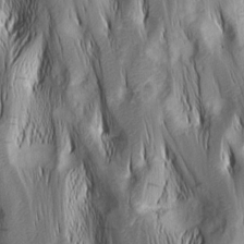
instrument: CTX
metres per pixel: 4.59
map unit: Nhu
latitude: -4.8219
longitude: -152.2334
